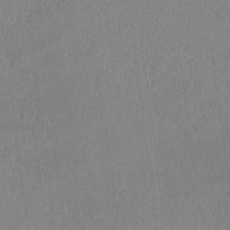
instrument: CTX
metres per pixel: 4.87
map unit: lHvf
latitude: -12.8597
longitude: -100.1578
